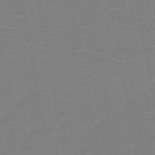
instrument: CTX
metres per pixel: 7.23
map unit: HNb
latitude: -48.7652
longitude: -48.4412
